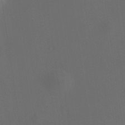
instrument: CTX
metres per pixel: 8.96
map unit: HNhu
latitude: 10.7813
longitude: 10.7274
